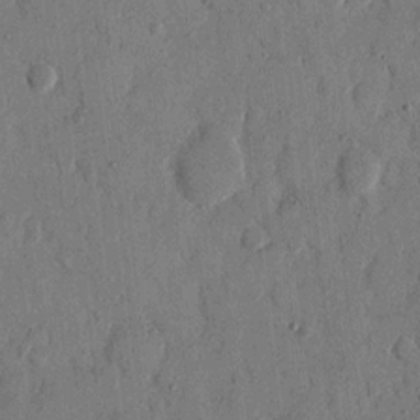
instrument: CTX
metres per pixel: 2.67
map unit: eHh
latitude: 13.9150
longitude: -68.1011
